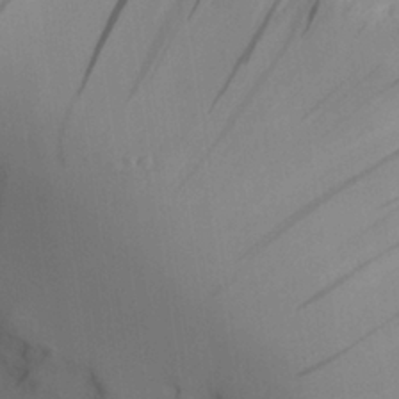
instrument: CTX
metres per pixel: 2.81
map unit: Aa
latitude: 27.1781
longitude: -132.7435
